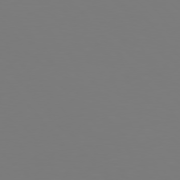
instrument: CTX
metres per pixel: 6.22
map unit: Hpe
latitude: 76.3278
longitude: -132.5735
